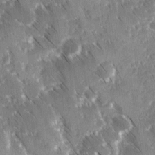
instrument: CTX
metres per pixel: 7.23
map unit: Ave
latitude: 8.7057
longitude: -104.8569
